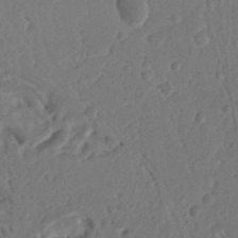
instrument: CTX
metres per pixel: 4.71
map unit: Ht
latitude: 13.2159
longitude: -74.8191
